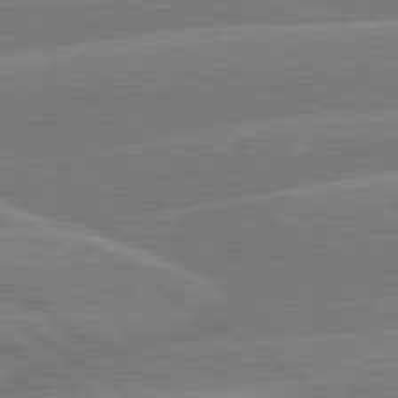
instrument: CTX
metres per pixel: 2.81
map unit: lApd
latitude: 79.8584
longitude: -130.0255
